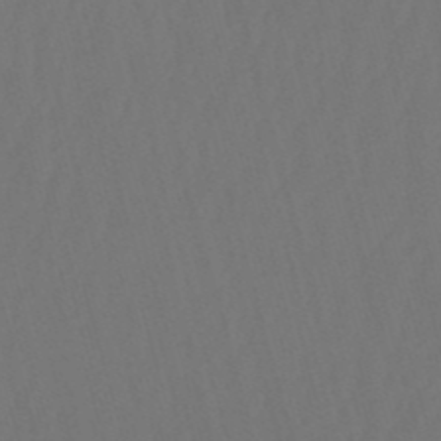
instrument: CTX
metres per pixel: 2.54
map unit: eHb
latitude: -51.0108
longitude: 75.6722
